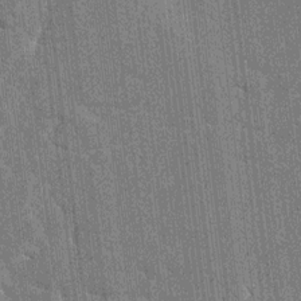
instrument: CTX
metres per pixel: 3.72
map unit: HNhu
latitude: 6.7057
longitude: -5.8961
